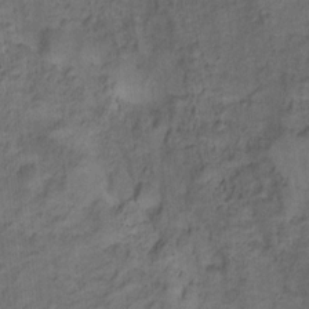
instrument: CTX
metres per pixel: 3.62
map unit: Ht
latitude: 10.1956
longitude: -40.3845
